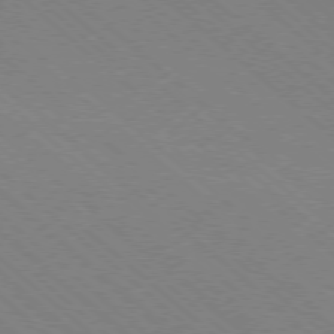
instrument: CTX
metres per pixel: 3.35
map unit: Ap
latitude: -78.4440
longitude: -65.7639
